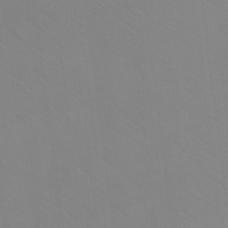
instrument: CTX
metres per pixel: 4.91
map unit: Ht
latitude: -8.8786
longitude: -34.8002
